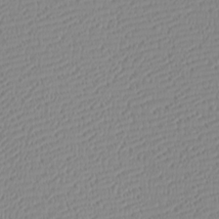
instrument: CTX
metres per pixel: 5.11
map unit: Htu
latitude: -4.1039
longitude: -72.1767
